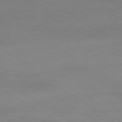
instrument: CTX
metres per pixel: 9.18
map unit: Ap
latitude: -76.3873
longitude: -76.1389
